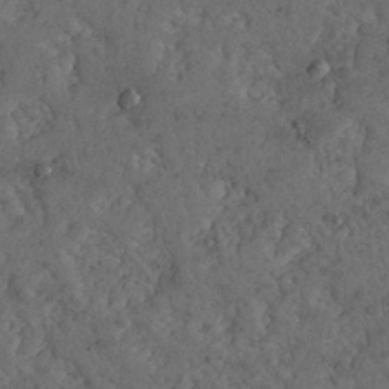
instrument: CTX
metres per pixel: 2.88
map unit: Nhu
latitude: 22.4979
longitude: -67.2348
